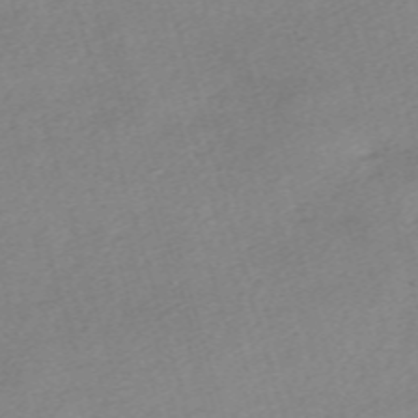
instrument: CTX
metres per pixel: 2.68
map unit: eHh
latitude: -61.3888
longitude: 53.4454
